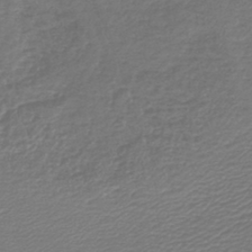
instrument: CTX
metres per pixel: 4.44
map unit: lHb
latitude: -43.3698
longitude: 69.2187
